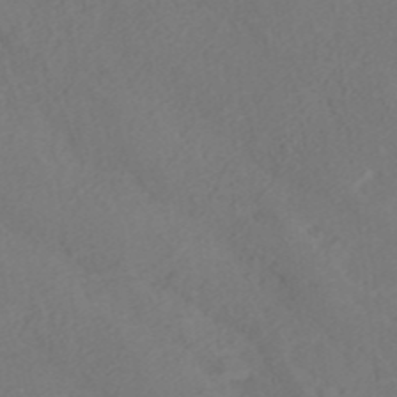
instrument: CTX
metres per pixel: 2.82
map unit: ANa
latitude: 36.1200
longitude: 13.6911
